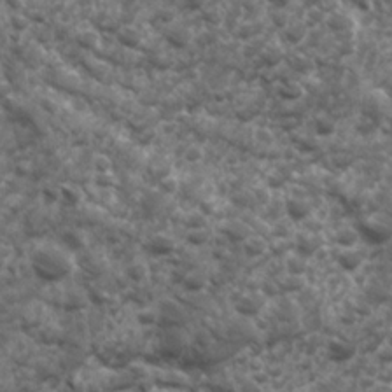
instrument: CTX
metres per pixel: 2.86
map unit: Ave
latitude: 17.3293
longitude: -132.1011
